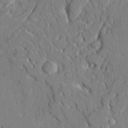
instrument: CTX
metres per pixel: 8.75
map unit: Ave
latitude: 21.9150
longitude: -128.9514
